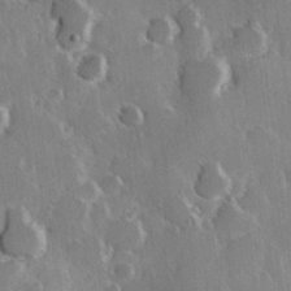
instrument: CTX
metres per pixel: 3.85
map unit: Hve
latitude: 23.3859
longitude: 147.3132
